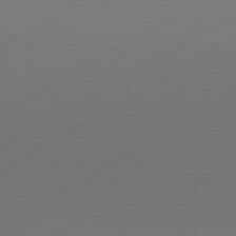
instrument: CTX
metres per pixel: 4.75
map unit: Hpe
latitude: -81.1242
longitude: 14.6141
